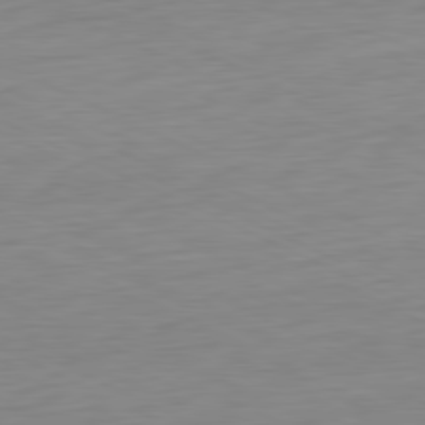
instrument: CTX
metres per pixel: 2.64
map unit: Ap
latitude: -80.9920
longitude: -60.3089
